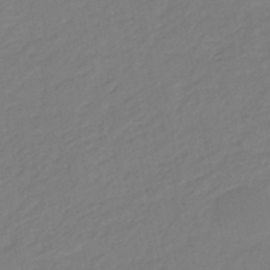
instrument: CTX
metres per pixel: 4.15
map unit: eHb
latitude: -45.9556
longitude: 89.0108
